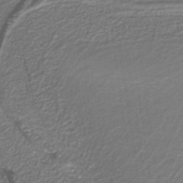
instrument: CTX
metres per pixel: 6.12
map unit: lHb
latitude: -39.6155
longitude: 52.9730
